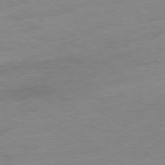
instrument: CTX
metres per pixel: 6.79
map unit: Ap
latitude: -78.4440
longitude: -59.4993
